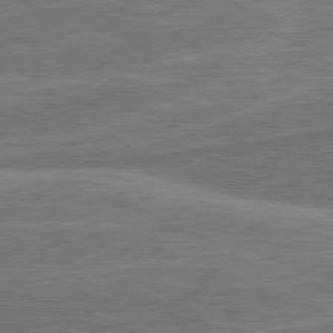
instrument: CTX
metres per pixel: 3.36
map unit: lApd
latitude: 81.1214
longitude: 140.6329
